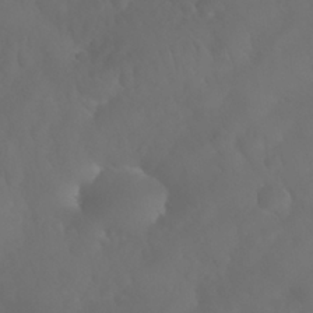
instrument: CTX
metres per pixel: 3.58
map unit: Nhu
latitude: 28.6112
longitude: -65.4426
